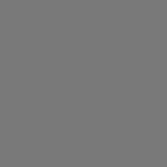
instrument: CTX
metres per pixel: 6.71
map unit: Hpe
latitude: 78.1767
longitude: -177.8583
